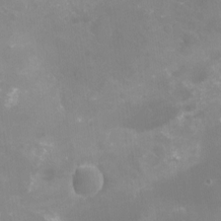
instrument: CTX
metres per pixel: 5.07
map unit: Nhu
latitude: -16.1228
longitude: -56.4601
